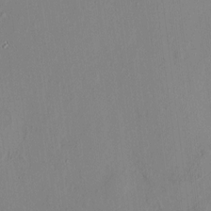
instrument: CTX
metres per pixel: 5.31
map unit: HNhu
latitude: 7.0269
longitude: 1.2376
